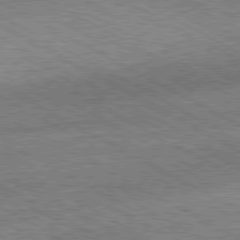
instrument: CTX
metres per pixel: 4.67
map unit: Hpe
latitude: -80.9542
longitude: 20.4629
